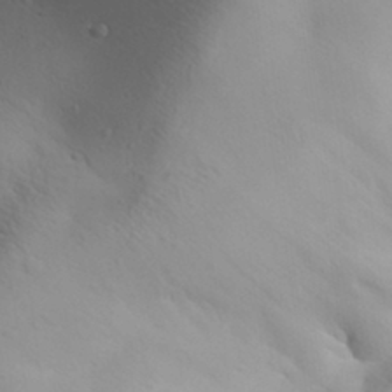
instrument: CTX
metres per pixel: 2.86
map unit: Aa
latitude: 30.5546
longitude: -143.4049
